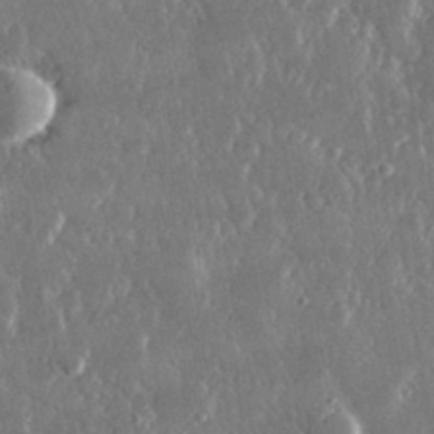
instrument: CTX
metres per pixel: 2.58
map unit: lHvf
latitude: 31.0270
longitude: -91.8394
